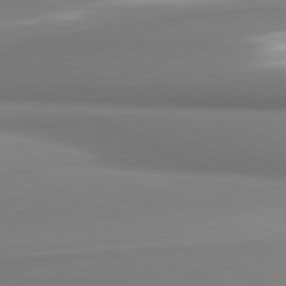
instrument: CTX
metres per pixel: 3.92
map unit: lApd
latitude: 81.2537
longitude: 176.7085
